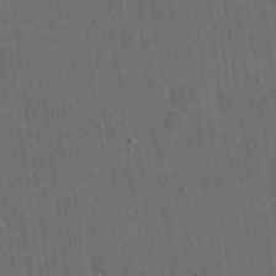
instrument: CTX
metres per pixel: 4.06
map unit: eHh
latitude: 18.7435
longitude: -65.6316
